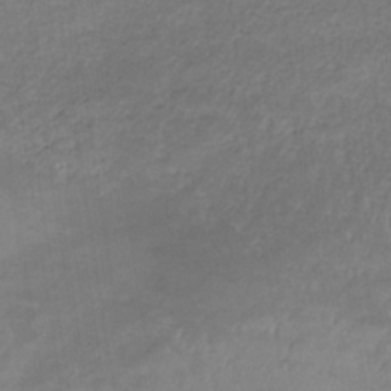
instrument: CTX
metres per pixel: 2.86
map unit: eHb
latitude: -32.6519
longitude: 68.5006
